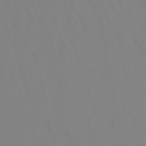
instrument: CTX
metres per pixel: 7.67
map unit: lHb
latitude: -48.6897
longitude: 69.5210
